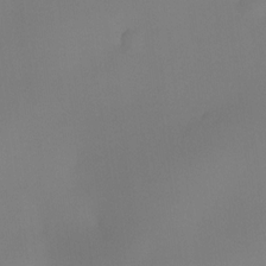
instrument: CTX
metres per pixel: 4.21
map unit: eHh
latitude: -23.4832
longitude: 14.9164
